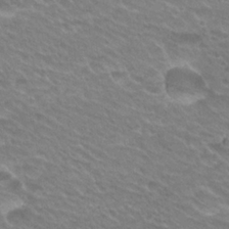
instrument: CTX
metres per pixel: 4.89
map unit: Hto
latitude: 24.9891
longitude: -30.4412
